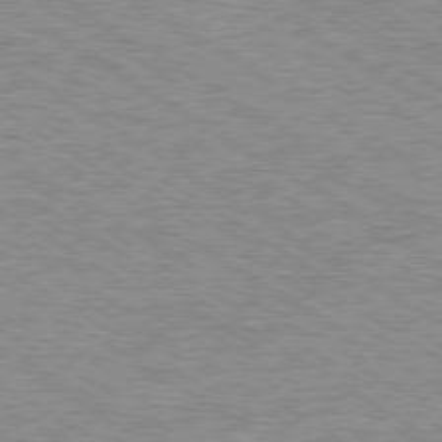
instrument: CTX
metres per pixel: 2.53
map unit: Ap
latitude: -80.1039
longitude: -88.0444
